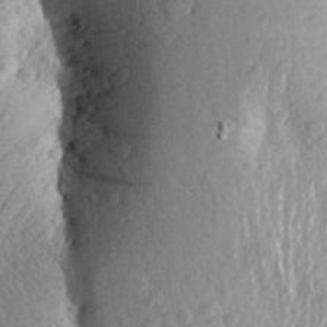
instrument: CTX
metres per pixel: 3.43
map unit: Aa
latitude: 25.1592
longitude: -150.1200
